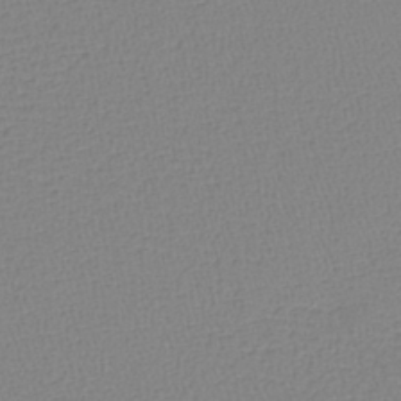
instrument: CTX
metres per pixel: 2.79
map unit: lHb
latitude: -40.9164
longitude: 61.2754
